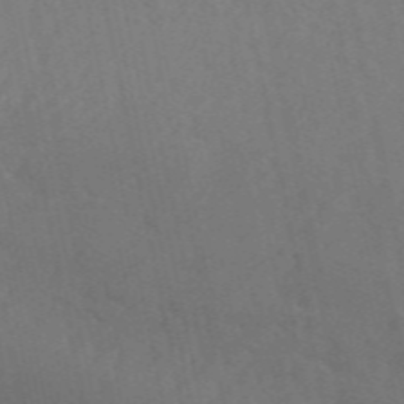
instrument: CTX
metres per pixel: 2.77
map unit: ANa
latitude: 49.8772
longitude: -72.1389
